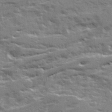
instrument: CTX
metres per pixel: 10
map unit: Ave
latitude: 20.7624
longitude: -130.2901
